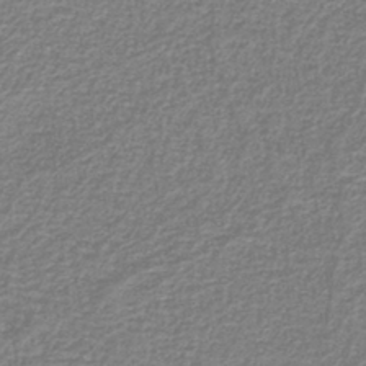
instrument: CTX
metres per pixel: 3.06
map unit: eAb
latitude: -39.6344
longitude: 52.0283
